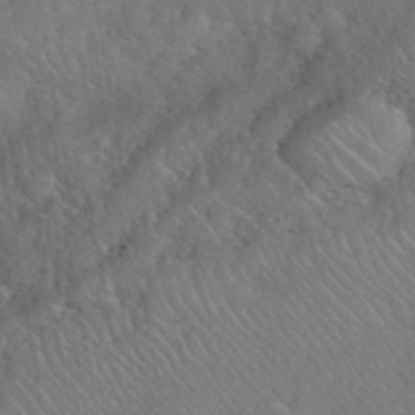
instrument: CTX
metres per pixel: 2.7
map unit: eHh
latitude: 40.7624
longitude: -57.5182
